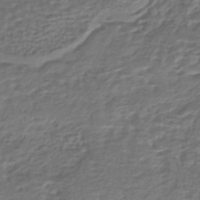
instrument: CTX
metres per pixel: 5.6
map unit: HNhu
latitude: -43.1998
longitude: 107.0865
